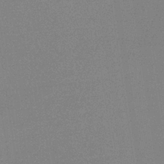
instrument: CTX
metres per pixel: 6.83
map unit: HNb
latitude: -34.7652
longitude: 52.7274
